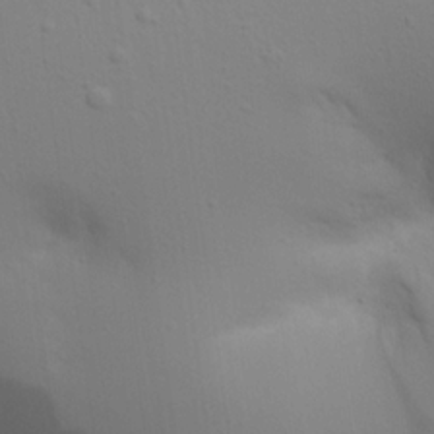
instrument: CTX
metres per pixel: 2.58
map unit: Aa
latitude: 20.4412
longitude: -143.1025
